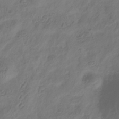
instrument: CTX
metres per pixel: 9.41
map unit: Hve
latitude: -35.3132
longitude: 88.2172
